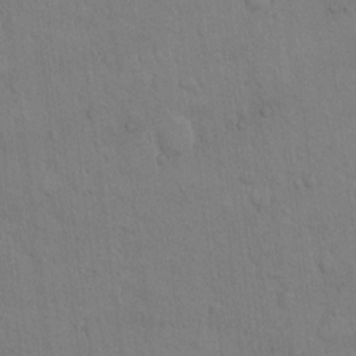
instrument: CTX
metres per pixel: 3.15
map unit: Hto
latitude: 8.6113
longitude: -61.0647
